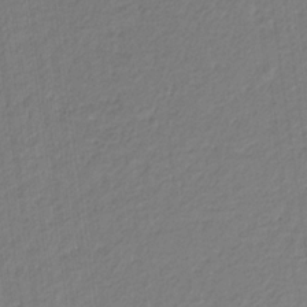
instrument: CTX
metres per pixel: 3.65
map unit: eHb
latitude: -30.4440
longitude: 67.0864
